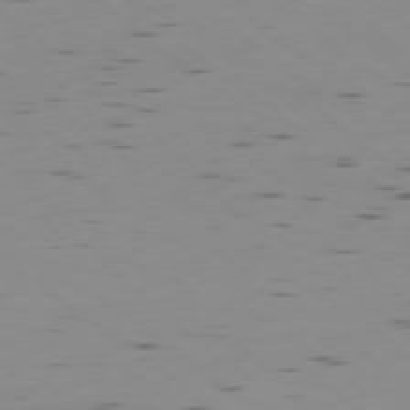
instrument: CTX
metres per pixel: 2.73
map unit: Ap
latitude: -78.9352
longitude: -63.0459
